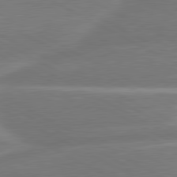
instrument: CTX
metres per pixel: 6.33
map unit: lApd
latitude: 80.7813
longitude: 128.3684
